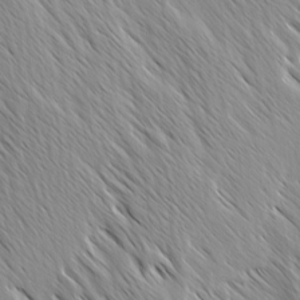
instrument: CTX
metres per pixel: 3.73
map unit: Ave
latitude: -1.1998
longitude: -112.7246
